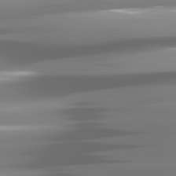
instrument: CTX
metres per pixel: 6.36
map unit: lApd
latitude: 81.6694
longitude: -141.3292
